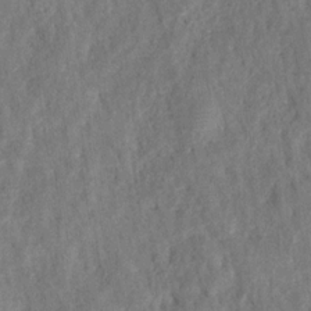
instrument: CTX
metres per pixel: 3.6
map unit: HNhu
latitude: -28.1606
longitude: 74.1606
